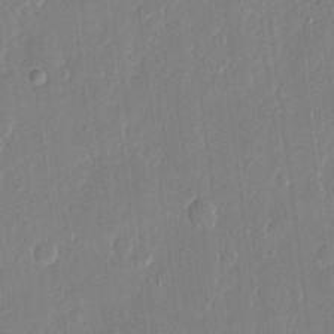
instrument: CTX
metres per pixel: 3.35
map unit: eHh
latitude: 12.0444
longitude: -70.6679
